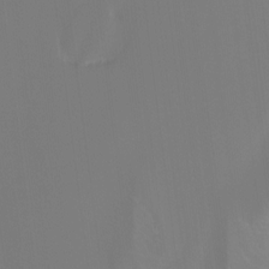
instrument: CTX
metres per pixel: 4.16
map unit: Hto
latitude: -7.2754
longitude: -47.2348
